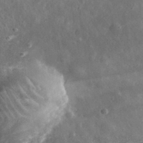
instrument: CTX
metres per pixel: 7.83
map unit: eHh
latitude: 32.2523
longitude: -78.8002
